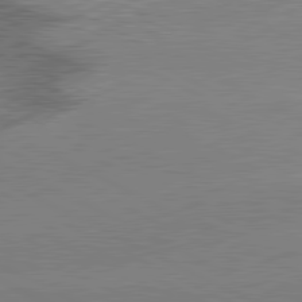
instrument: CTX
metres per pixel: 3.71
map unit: lApd
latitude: 81.2915
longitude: -150.7435
